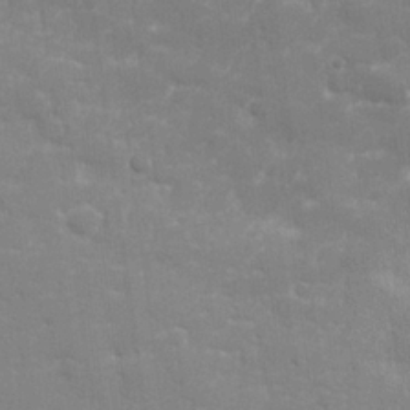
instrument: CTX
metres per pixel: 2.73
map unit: lHvf
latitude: 24.1955
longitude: 142.3495
